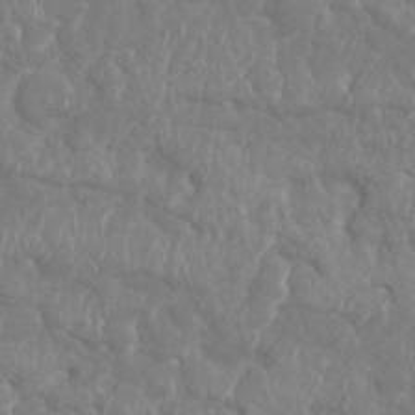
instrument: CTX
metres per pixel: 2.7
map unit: Nhu
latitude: 25.8772
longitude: -61.4237
